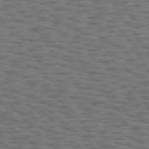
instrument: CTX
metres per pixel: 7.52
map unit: Hpe
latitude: 74.4412
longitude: -134.2333
